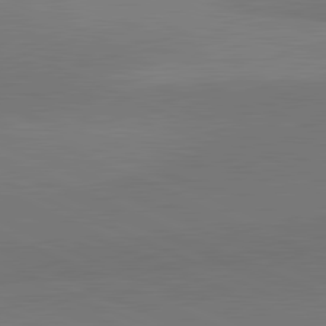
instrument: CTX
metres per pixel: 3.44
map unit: lApd
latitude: 81.8016
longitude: 150.5574
